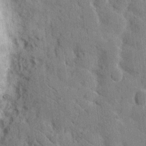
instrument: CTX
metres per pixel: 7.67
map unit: eHh
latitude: 9.1214
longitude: -66.0633
